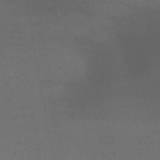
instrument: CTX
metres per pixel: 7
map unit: lHb
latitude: -42.6329
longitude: 74.0661
